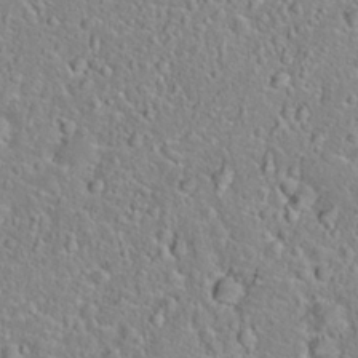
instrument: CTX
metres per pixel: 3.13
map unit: Hto
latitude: 22.6490
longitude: -46.5168
